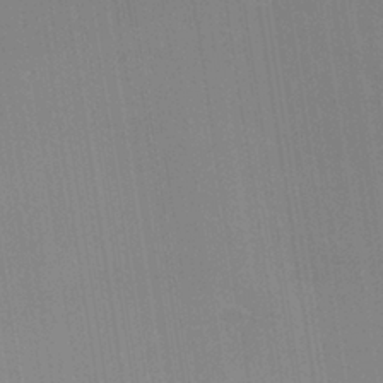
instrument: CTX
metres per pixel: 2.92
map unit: lHvf
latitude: 27.2726
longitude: 143.5210
